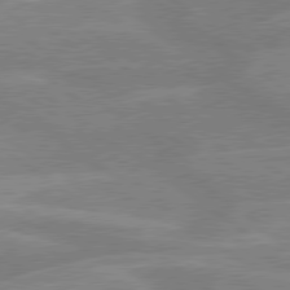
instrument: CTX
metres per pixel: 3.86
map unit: lApd
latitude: 79.4427
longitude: -121.5560
